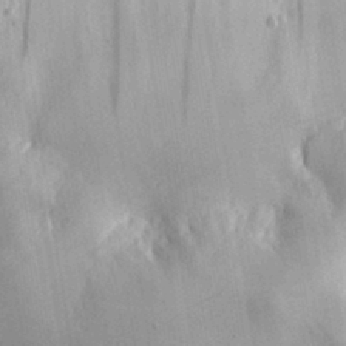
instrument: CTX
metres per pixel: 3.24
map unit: lHvf
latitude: 31.5183
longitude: -92.1955
